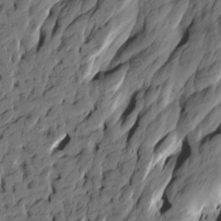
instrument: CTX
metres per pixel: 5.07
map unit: Htu
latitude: -3.8989
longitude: -175.8206
